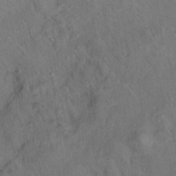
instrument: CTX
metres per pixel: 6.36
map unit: Ht
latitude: 14.4412
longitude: -37.5182
